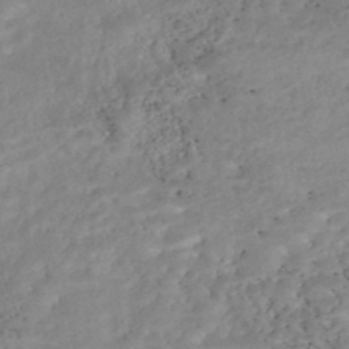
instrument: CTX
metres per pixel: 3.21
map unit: Nhe
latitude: -48.1606
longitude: -173.2536
